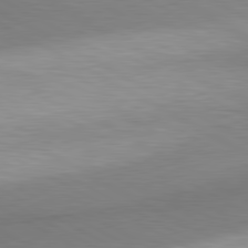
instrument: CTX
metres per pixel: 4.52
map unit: lApd
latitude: 80.6490
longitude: 163.0864
